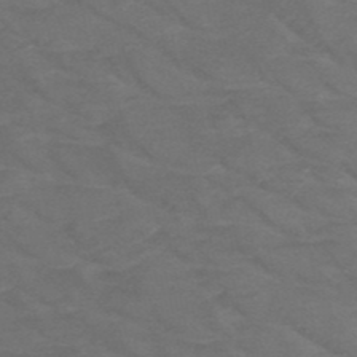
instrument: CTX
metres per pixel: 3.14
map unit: HNb
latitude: -50.3306
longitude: -47.2348
